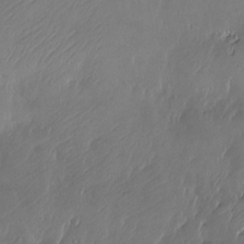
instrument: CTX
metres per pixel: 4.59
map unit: Nve
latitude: -9.3698
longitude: 173.1809
